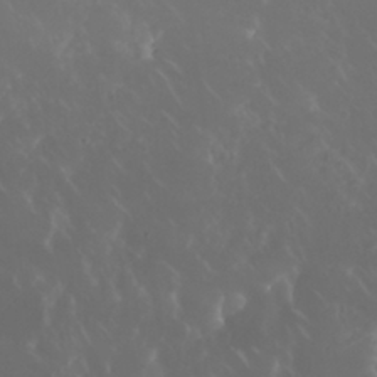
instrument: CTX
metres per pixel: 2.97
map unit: Nhu
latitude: 30.6869
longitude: -57.7260
